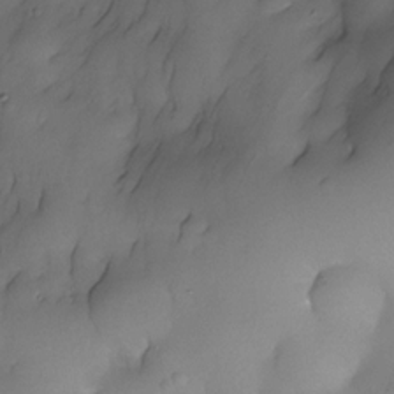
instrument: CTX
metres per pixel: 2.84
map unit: Nhe
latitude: -30.4440
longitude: -139.7450
